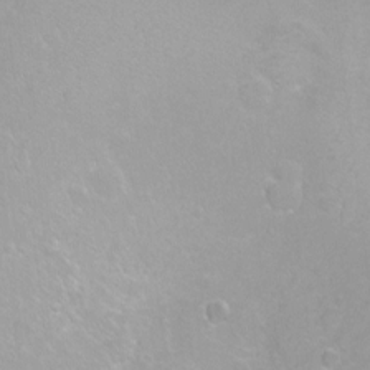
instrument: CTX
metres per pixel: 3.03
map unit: Ht
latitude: -8.1228
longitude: -35.8772
